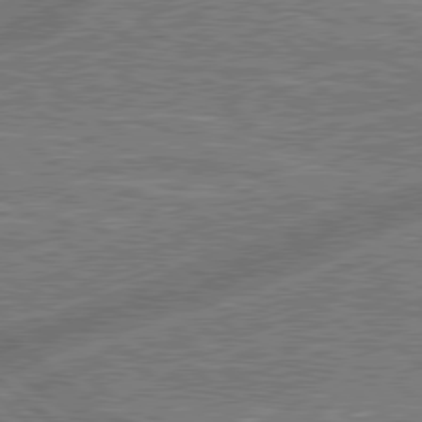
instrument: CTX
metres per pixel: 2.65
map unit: lApd
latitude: 79.1781
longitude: 175.0297
